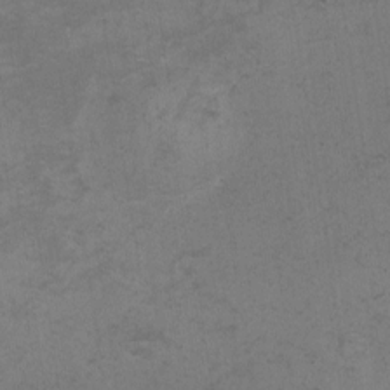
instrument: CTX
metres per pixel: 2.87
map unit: eHh
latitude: -1.8990
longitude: -79.2915
